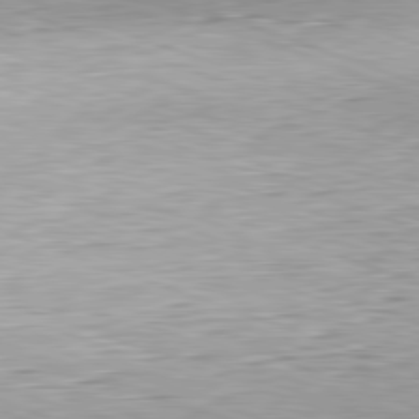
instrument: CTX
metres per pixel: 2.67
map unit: Hpe
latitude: -82.2172
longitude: 13.9745
